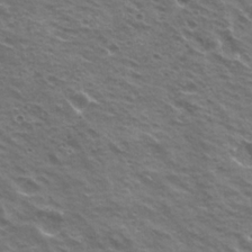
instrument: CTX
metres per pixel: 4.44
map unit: Hto
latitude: 21.9339
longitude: -31.5183
